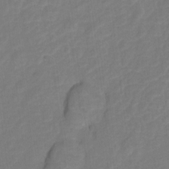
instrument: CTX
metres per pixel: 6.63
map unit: Hto
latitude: 5.4426
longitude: -32.6302
